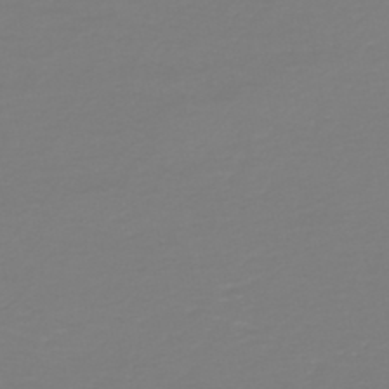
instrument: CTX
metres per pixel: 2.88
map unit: HNb
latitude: -46.3495
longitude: 54.2362
